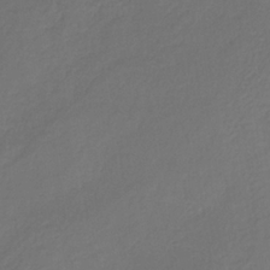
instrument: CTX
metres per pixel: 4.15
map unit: HNb
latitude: -33.0109
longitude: 54.9731
